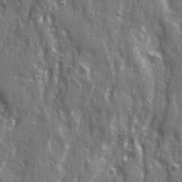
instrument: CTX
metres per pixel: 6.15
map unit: Ave
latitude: 22.8002
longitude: -133.3293
